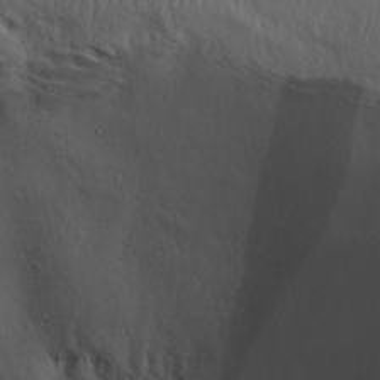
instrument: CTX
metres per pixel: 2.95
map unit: eHh
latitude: 30.4223
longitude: -69.1025
